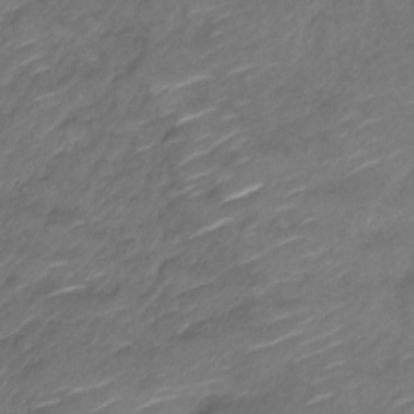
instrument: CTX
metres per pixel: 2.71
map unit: Nve
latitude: -18.3684
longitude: 107.5022
